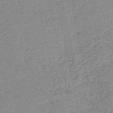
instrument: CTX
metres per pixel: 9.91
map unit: HNb
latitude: -51.1809
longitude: -51.5182
